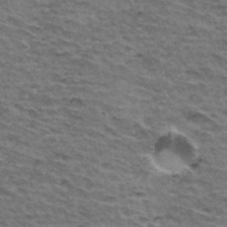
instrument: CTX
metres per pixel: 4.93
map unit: Hto
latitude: 34.3656
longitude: -42.9703
